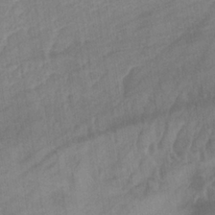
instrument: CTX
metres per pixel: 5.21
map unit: lHb
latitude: -34.1417
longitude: 71.8611
